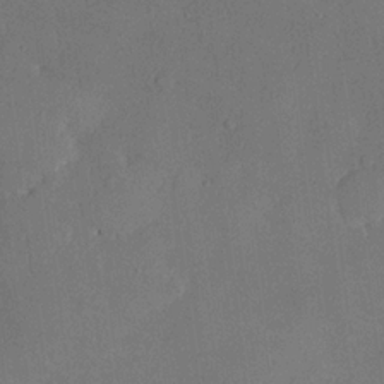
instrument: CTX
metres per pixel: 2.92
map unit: lHvf
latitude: 22.0255
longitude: 145.4643
